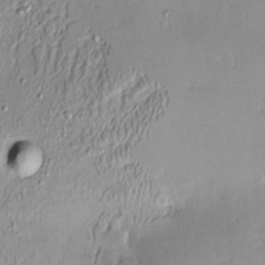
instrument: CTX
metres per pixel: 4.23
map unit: Nve
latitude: -8.5385
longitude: 173.0864
